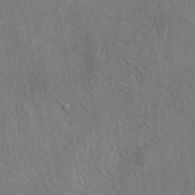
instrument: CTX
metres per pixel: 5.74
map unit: eAb
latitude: 42.5735
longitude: 110.4818
